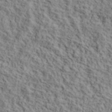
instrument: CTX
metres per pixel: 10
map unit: lHvf
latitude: 39.4993
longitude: -87.6316
